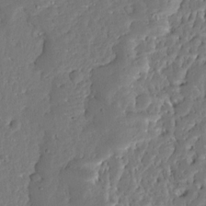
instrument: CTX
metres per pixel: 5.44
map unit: Ave
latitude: 12.9703
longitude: -137.7072
